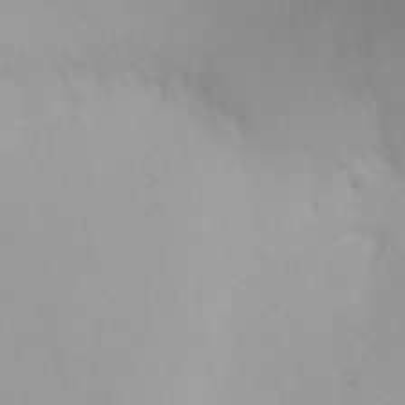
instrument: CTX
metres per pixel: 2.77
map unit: Ht
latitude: 3.6694
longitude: -23.1025
